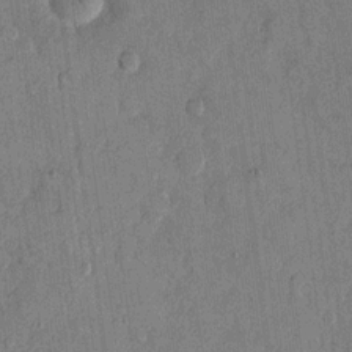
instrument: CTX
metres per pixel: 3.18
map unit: eHh
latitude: 13.9150
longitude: -68.5924
